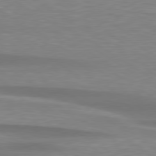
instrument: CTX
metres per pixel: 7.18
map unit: lApd
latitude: 79.2159
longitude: -88.2523
